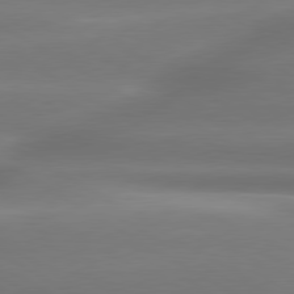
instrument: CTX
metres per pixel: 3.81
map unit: lApd
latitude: 80.0633
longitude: -138.3278
